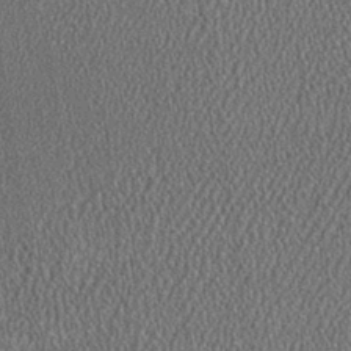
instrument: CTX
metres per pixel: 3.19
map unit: HNhu
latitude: 1.2159
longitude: 0.0472
